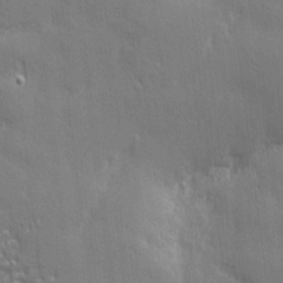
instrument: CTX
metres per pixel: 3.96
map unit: Nhu
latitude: 3.2159
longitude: -75.2915
